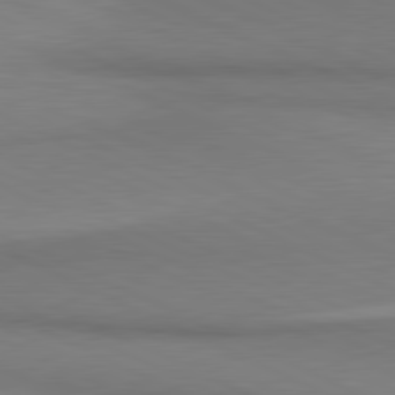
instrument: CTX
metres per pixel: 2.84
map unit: lApd
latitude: 81.3293
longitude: 161.6533
